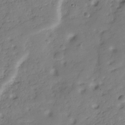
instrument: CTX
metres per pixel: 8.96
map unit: Hve
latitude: -30.0094
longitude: 90.4251
